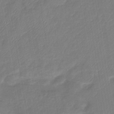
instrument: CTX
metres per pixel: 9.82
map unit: eHb
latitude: -41.4454
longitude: 81.5399
